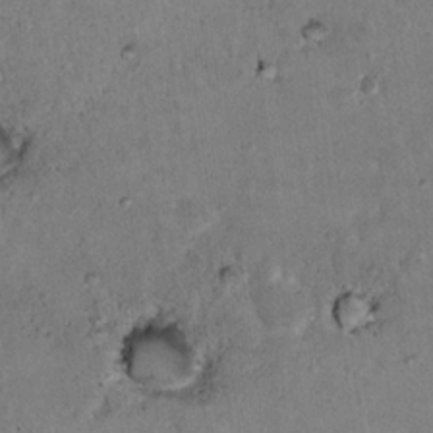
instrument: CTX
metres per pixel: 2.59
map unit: Nhu
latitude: 17.8017
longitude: -29.7072
